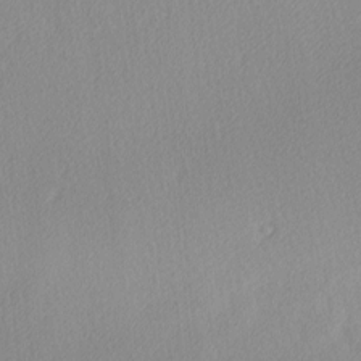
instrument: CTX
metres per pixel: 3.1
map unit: Ave
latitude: 3.8205
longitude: -113.1403
